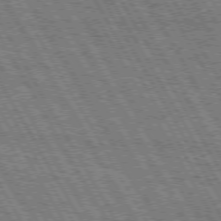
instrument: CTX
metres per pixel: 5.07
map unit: Hpe
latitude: 73.1215
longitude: -125.7071
